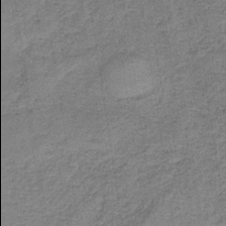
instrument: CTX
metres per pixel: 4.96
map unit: HNb
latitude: -34.6896
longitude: 54.0094
